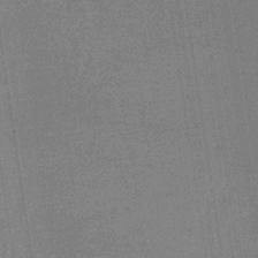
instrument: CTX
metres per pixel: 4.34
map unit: eHb
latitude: -34.4629
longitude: 73.1620
